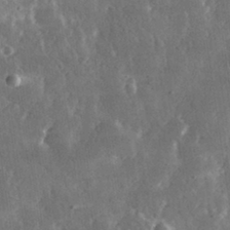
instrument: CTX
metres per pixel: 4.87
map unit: lHvf
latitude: 31.7261
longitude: -91.8583
